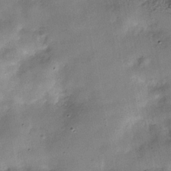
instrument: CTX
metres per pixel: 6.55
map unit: Hve
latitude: -31.8044
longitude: 94.1416
